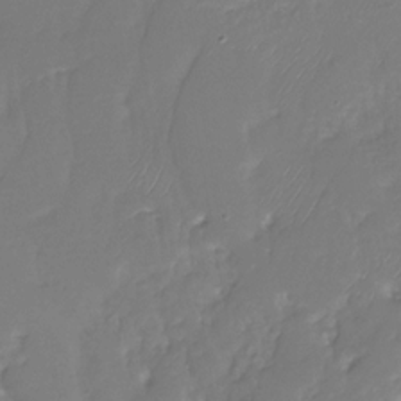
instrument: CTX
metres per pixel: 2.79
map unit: Nhu
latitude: -30.3306
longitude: -63.4616
